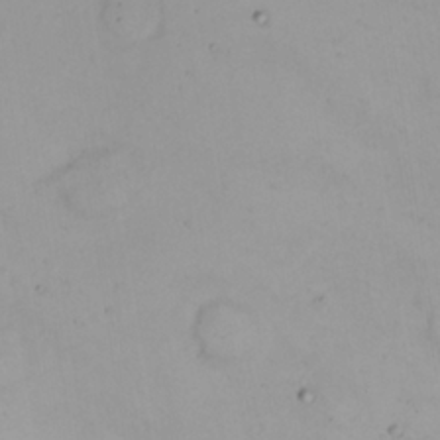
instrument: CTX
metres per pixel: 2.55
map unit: Nhu
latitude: 22.9703
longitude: -62.3845
